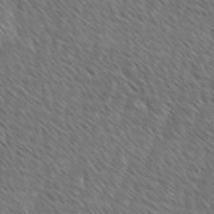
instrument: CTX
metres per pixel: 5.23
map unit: Ave
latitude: 8.6491
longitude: -106.1200
